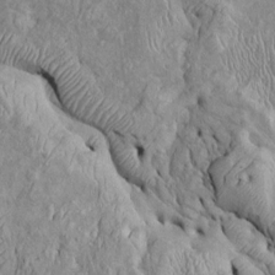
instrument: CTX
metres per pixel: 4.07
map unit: Htu
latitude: -6.3684
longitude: 153.5210
